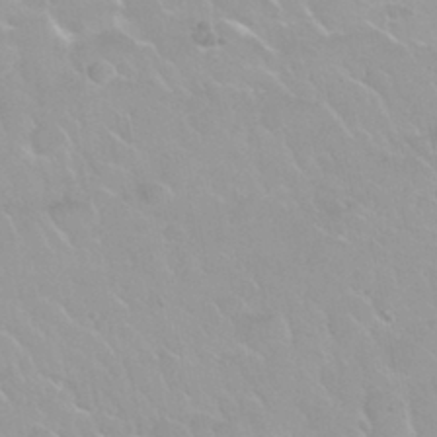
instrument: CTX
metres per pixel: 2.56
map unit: Nhu
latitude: 30.1578
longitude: -55.1592
